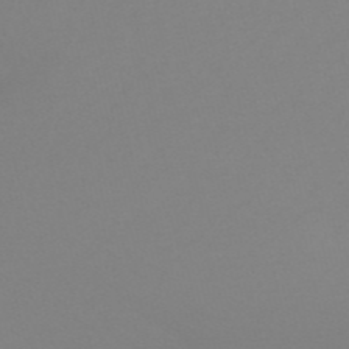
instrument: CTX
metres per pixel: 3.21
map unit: eHh
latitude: -53.5966
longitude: -25.5182
